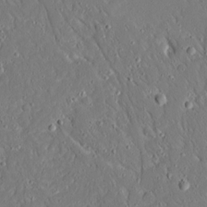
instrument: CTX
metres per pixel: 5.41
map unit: Ave
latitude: 15.2726
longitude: -140.3845
